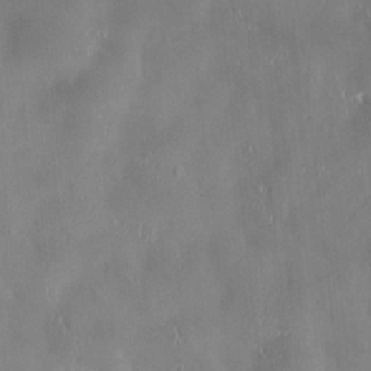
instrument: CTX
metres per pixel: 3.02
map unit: HNhu
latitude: 0.8191
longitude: -4.5735
